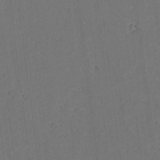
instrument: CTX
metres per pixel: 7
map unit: lAvf
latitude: 9.5560
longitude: 167.7289
